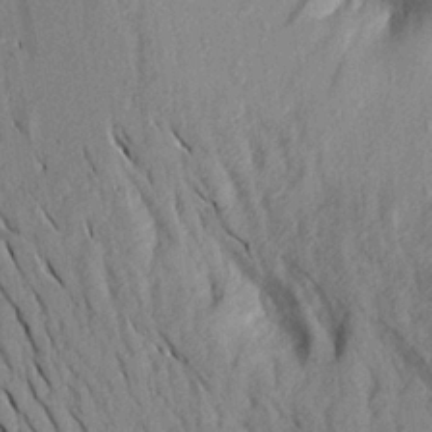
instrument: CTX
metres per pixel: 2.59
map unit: Aa
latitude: 19.5371
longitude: -147.5749
